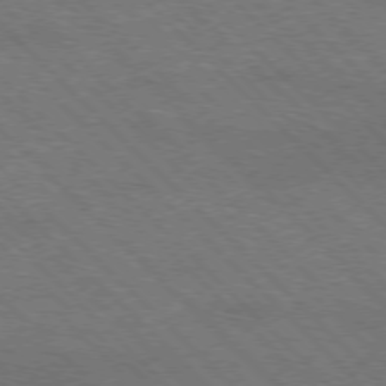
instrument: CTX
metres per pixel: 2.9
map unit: Hpe
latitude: -77.3321
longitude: -11.8206
